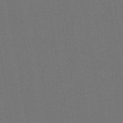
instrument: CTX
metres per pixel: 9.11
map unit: lHb
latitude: -47.5021
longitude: 73.1431
